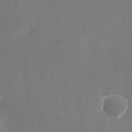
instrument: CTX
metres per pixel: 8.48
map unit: Nhu
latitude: -29.0487
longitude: -74.4034
